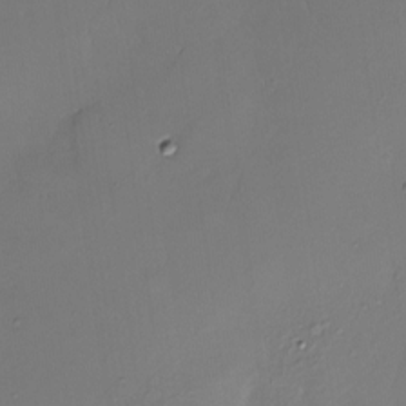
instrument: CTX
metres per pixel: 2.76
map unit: Nhe
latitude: -26.8030
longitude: -110.6302
